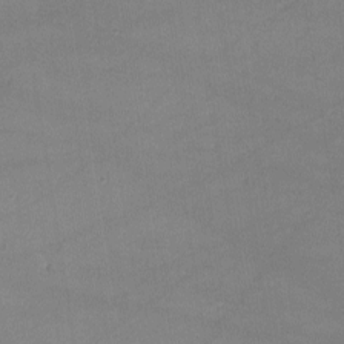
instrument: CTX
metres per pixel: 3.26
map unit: lHvf
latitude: -11.1998
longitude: -101.6505
